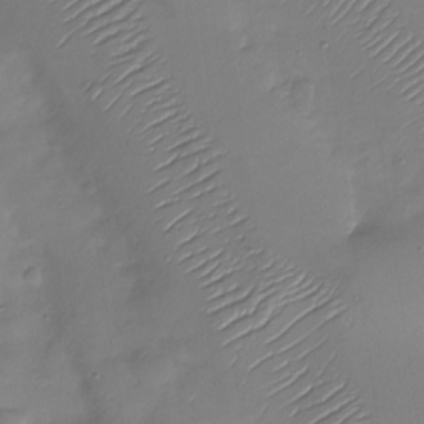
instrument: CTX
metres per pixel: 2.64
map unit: Nhu
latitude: -28.6141
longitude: -58.6680
